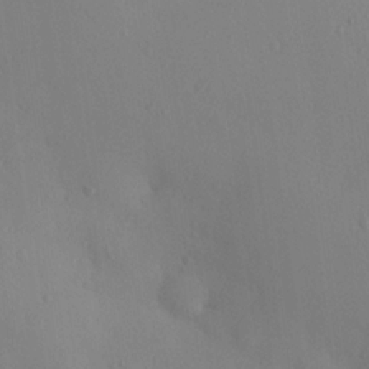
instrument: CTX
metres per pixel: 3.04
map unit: eHh
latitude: 0.1389
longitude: 17.9556
